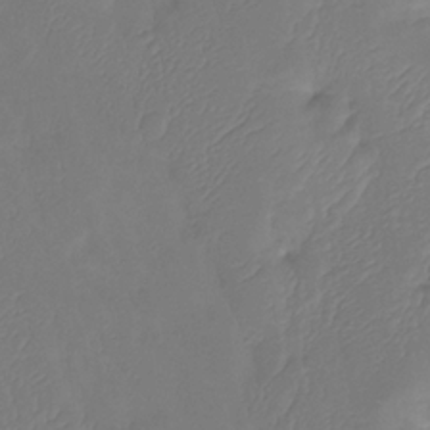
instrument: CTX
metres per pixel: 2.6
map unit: Htu
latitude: -14.2740
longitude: -46.9136
